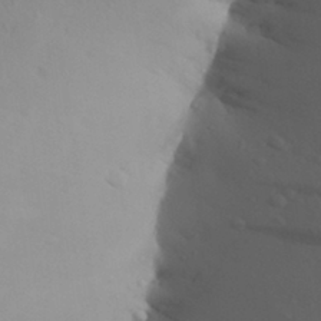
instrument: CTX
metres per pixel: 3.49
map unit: Aa
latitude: 27.8017
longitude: -147.8773
